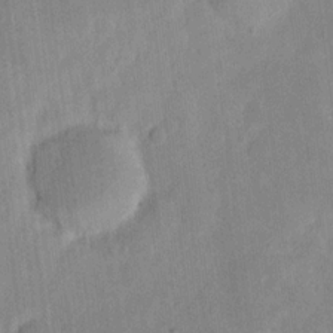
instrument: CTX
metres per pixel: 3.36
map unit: eHh
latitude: 6.1956
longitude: -69.7450
